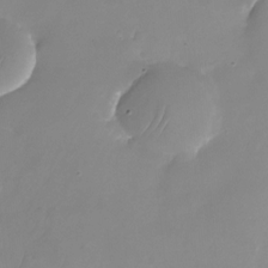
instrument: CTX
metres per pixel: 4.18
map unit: Nhu
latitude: -24.4629
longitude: -69.5938
